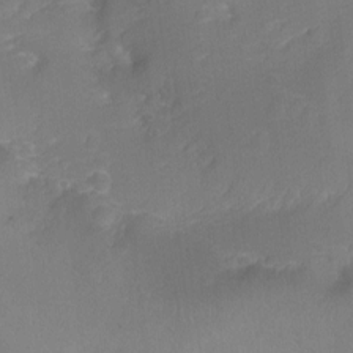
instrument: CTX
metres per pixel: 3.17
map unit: Ht
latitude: -7.9745
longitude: -35.7260
